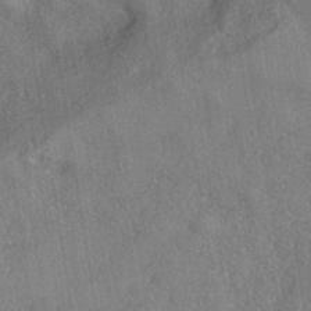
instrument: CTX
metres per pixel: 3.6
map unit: eHh
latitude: -40.9164
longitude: 120.6140
